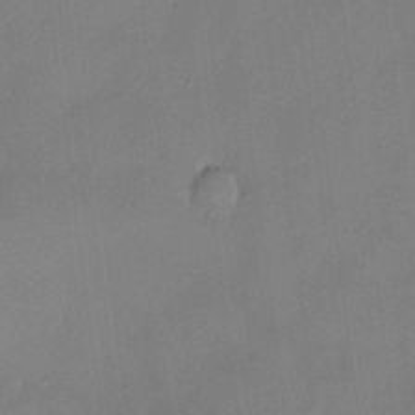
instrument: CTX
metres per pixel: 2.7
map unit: HNhu
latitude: 4.5735
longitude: 8.5952
